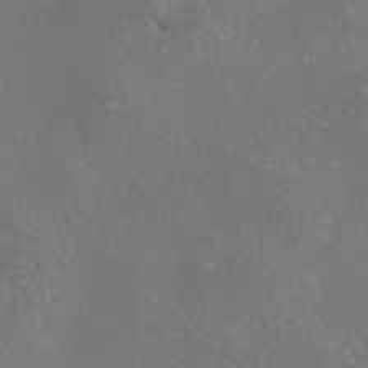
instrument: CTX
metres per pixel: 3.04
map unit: eAb
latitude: 46.3657
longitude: 106.7275
